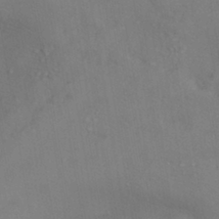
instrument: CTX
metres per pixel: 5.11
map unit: eHh
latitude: -41.8422
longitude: 122.4062
